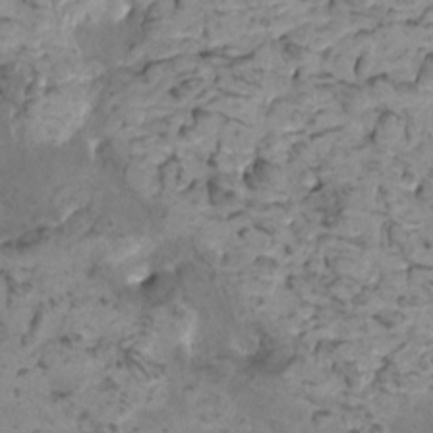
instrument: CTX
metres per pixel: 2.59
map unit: HNhu
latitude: 0.4223
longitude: 3.0297
